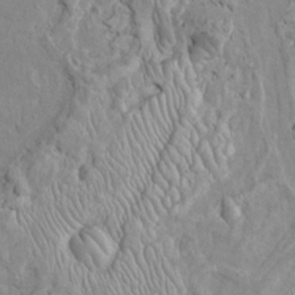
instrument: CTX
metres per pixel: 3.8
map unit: Htu
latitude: -6.1228
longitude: 153.7666
